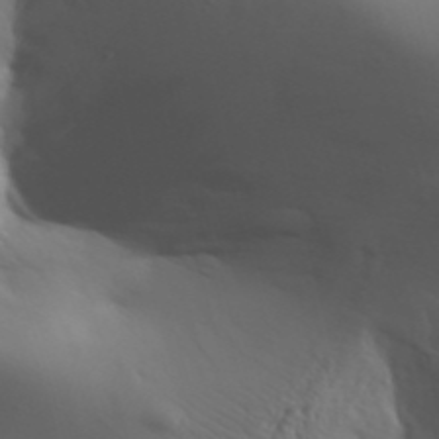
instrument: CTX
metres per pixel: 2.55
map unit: Aa
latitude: 32.8002
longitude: -143.5938
